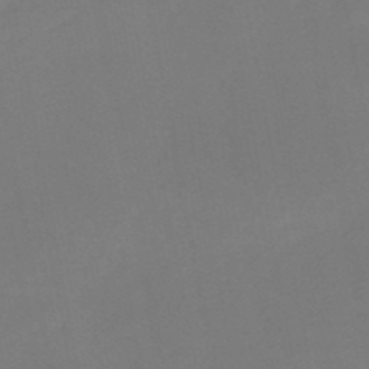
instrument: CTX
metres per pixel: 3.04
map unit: HNb
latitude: -50.8219
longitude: -52.1767
